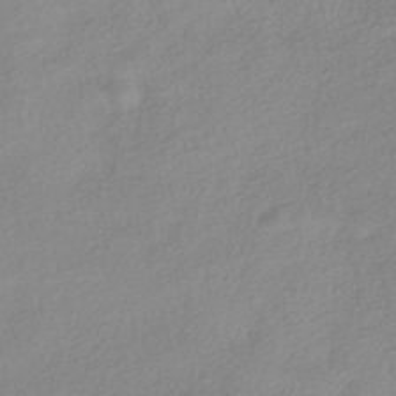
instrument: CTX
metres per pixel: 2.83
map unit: HNhu
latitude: -40.2739
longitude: 94.4062
